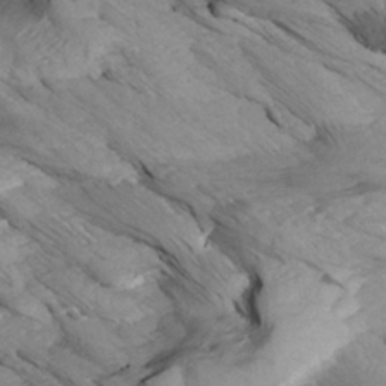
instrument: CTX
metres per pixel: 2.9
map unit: Aa
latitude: 27.3671
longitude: -133.7072
